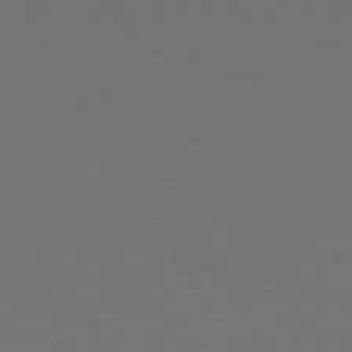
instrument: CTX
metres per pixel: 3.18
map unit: Ap
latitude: -75.1243
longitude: -68.6680
